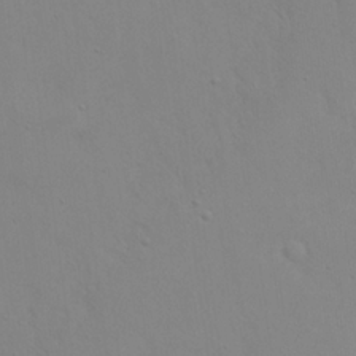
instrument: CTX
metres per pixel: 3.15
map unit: eHh
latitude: 23.5371
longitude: -65.4048
